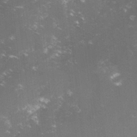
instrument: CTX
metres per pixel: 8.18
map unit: lHvf
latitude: -15.0298
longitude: -100.9136
